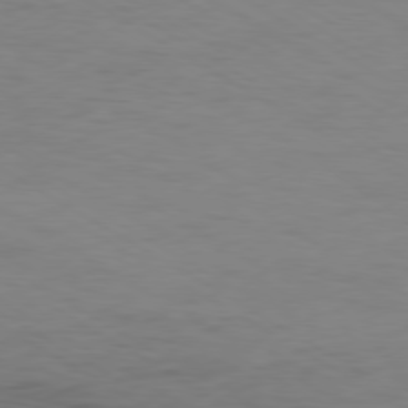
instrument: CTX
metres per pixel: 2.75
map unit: Ap
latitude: -80.0094
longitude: -92.8569
